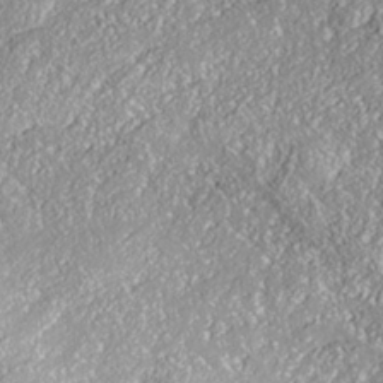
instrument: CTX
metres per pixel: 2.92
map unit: Nhe
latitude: -37.4076
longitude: 138.0283
